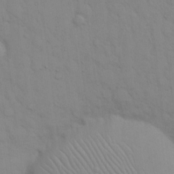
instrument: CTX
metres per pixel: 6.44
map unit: eHh
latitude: 16.1767
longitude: -62.8191
